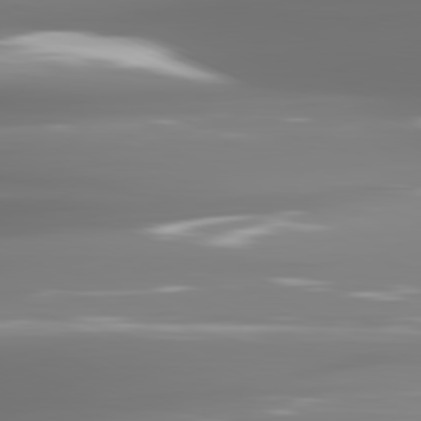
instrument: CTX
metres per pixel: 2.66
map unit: lApd
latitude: 81.4426
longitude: -137.3860
